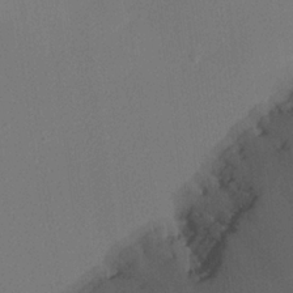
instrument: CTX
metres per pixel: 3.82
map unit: lHvf
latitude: 21.8395
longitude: 140.9542
